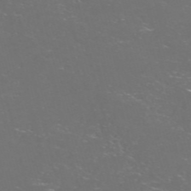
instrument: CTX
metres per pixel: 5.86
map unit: Nve
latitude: -57.5399
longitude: 52.3873
